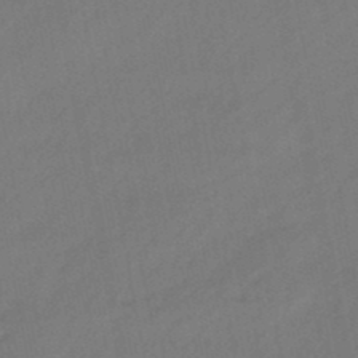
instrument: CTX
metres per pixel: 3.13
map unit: eHb
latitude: -47.2565
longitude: 80.7463
